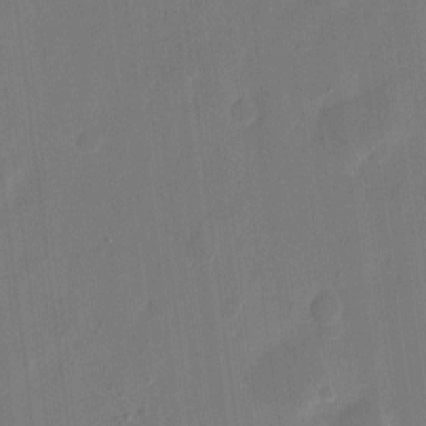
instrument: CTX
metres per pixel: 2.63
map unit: eHh
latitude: 9.2726
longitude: -67.9906
